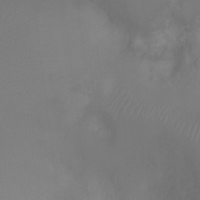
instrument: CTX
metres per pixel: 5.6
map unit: Ht
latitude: -8.0850
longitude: -27.6316
